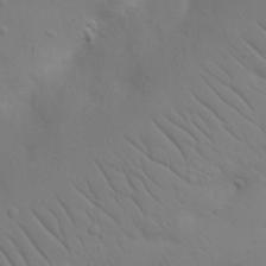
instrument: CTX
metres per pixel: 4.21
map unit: Nhu
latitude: 22.8569
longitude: -73.8584
